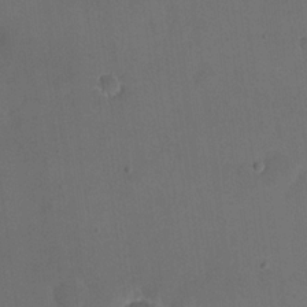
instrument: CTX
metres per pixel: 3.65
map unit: eHh
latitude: 19.3859
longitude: -65.0458
